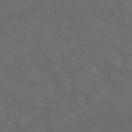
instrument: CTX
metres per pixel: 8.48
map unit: Nhu
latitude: 23.8961
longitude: -61.2915
